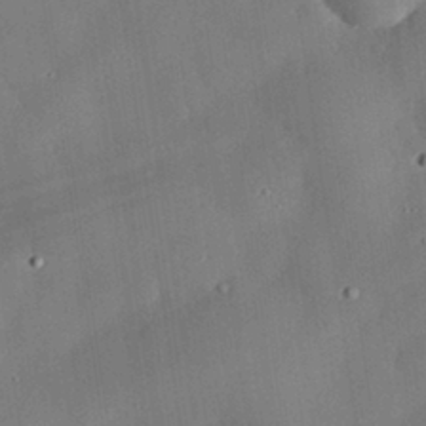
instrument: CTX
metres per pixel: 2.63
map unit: eHh
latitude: 29.9150
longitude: -82.2900
